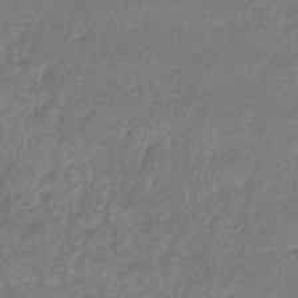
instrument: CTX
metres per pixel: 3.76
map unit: lHb
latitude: -33.8045
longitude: 71.5399
